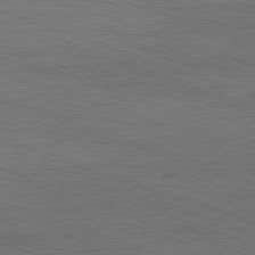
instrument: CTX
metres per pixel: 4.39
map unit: Ap
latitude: -81.4455
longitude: -73.1781
